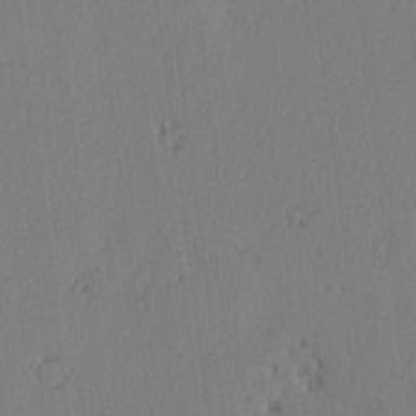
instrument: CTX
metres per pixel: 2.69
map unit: lAvf
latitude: -5.4832
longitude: -113.7261
